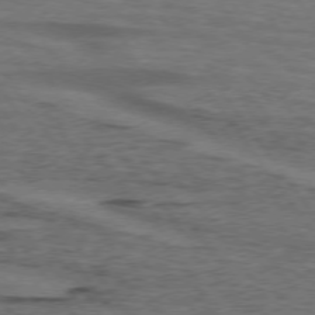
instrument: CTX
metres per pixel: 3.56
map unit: lApd
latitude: 74.4601
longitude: -74.1011
